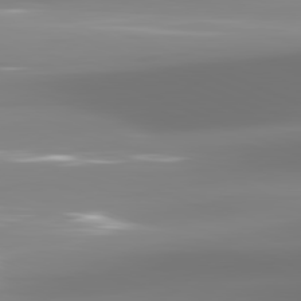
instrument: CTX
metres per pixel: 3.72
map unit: lApd
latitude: 81.8394
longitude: -137.5560
